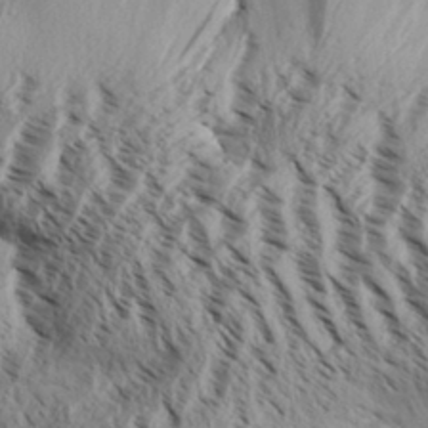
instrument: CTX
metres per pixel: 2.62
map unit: Aa
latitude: 31.0459
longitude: -137.8961
